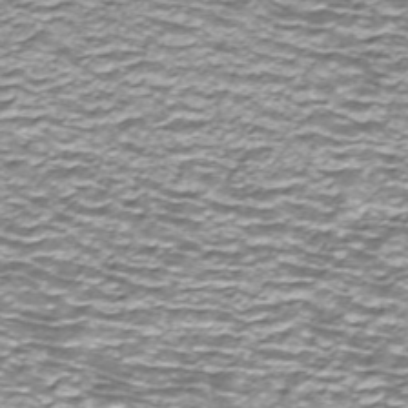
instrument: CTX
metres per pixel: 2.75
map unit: ANa
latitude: -44.5196
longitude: 105.8044
